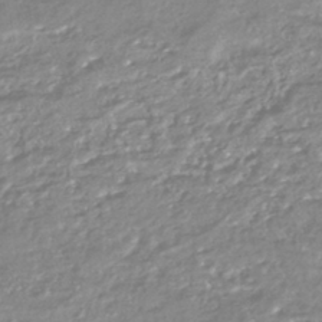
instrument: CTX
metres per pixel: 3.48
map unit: HNhu
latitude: -44.5952
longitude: 96.4629
